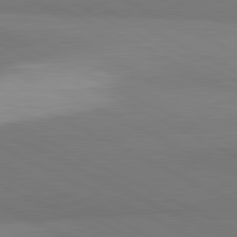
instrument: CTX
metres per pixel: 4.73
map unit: lApd
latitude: 81.6505
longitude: 151.3699
